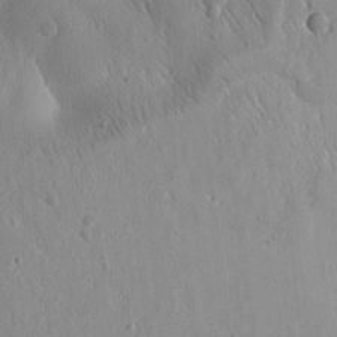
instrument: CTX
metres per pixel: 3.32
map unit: Htu
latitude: 0.4601
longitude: 173.8422
